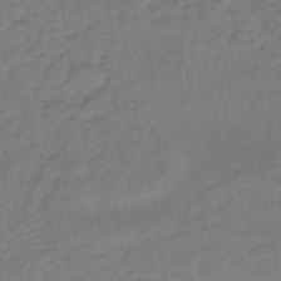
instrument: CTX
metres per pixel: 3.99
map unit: eHb
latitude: -46.3117
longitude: 80.9353
